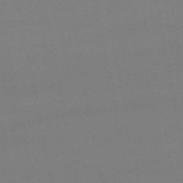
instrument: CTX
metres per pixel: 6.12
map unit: lHb
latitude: -48.2740
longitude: 62.5573
